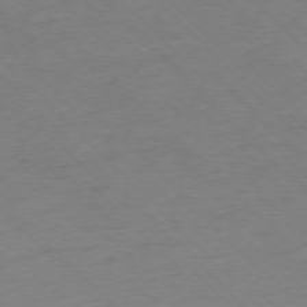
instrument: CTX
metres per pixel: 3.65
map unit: Ap
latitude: -76.8408
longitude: -64.8380
